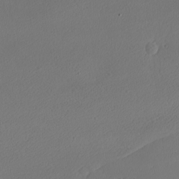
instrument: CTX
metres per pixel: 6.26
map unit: eHh
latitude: -7.8611
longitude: -69.8583
